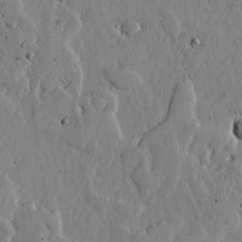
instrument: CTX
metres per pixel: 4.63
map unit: lHvf
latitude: 17.4049
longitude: -113.8016
